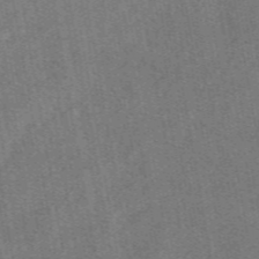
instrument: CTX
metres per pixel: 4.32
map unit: eAb
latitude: 48.3467
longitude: 104.4629
